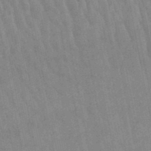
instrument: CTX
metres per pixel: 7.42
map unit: lHb
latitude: -48.7841
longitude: 74.7086
